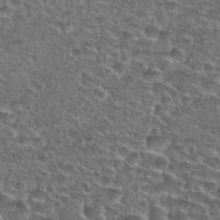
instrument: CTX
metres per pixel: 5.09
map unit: Nhu
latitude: 28.8002
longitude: -49.3104
